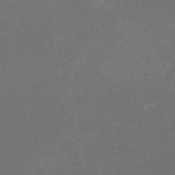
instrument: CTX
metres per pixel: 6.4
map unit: HNb
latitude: -50.1795
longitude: -45.8205
